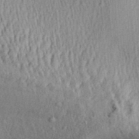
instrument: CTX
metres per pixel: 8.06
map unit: Aa
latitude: 30.0822
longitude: -136.8569
